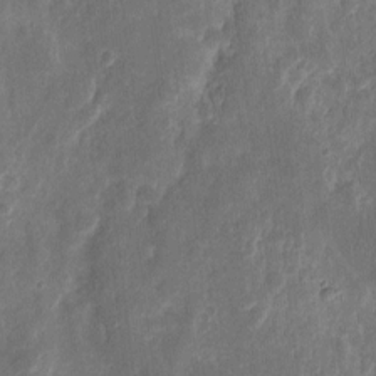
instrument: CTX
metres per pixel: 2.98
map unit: eHh
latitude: 10.1011
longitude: -72.1767
